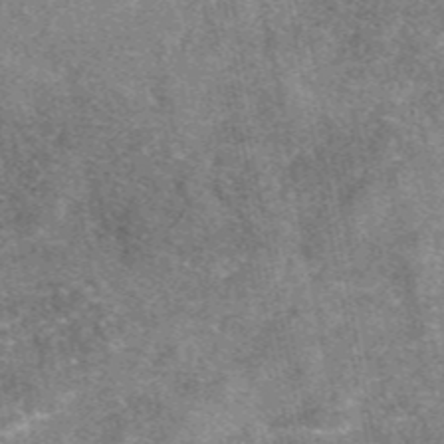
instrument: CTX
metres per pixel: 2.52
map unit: eAb
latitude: 47.3860
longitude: 106.5763
